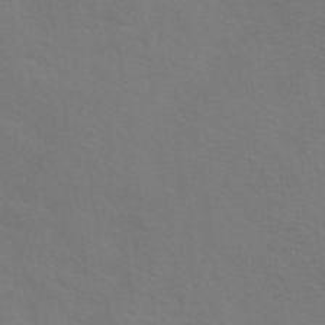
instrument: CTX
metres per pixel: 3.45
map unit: eAb
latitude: 50.8191
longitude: 113.0109
